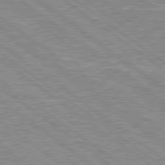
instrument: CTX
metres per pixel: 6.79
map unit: Hpe
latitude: 78.8191
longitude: -171.4804
